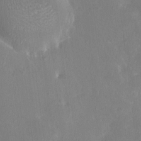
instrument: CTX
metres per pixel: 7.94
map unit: HNhu
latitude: 6.3467
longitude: 2.9919
